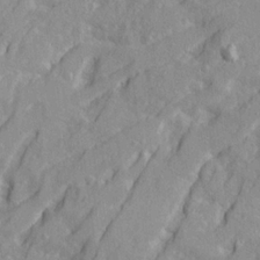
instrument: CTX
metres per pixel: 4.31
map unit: Ave
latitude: 21.4427
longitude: -130.4790
